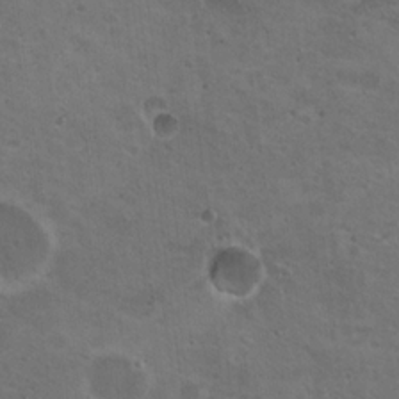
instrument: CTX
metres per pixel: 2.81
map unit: Nhu
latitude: 18.8191
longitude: -30.0822
